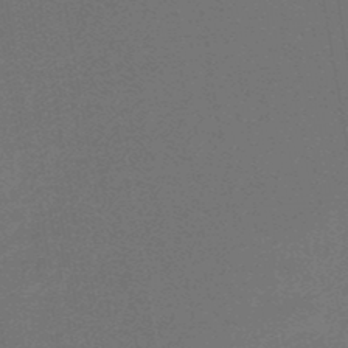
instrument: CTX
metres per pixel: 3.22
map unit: HNb
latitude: -48.4629
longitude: 59.8044
